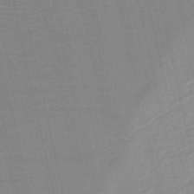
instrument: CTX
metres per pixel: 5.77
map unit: HNb
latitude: -54.2173
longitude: -46.0444
